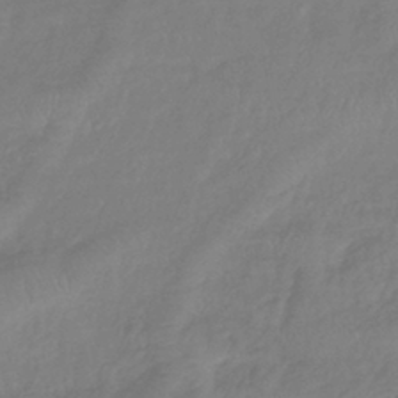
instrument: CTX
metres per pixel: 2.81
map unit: lHb
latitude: -41.9178
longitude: 81.4644
